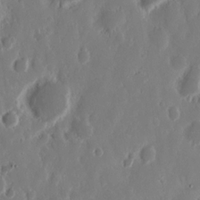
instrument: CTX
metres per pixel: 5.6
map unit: Nhu
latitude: 13.6883
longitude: -73.0837
